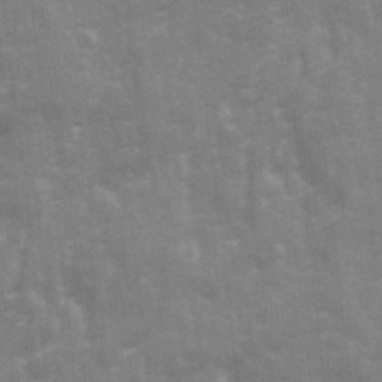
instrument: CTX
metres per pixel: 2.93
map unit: Ave
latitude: 21.7072
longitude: -133.5749
